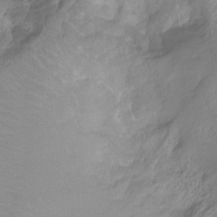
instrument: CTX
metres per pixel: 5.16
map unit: Nhu
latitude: -15.1243
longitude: -26.1011
